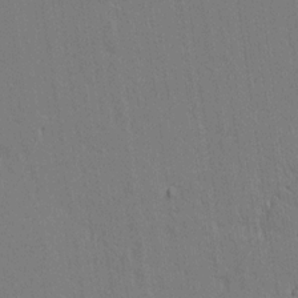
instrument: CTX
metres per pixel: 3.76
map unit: lAvf
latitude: 14.1389
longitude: -126.7057
